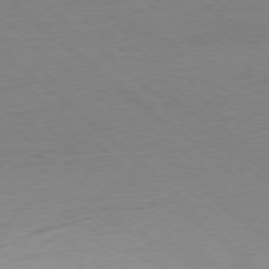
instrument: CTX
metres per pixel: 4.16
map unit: Ap
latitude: -78.0661
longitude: -97.1403
